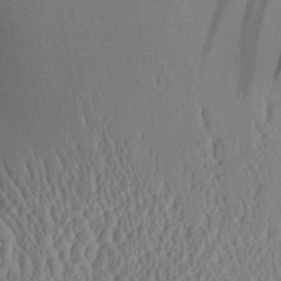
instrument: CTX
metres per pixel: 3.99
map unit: Aa
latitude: 28.8380
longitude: -135.5938
